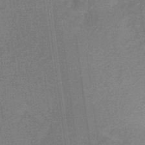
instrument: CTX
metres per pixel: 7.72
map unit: HNb
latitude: -32.7275
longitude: 57.1242
